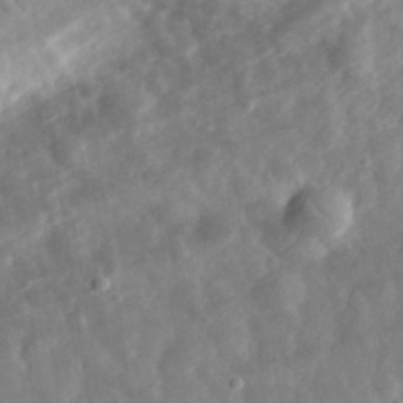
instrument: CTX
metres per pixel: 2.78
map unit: eHh
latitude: 33.0270
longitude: -78.6113
